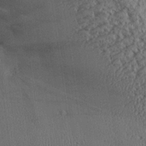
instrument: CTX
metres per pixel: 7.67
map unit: Aa
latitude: 25.9528
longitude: -134.4979
